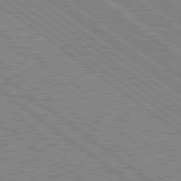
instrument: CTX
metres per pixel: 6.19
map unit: Hpe
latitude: 78.8380
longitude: -169.1781
